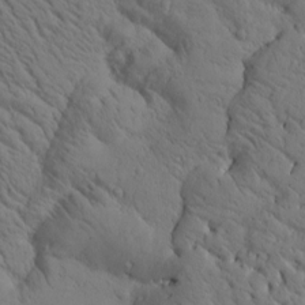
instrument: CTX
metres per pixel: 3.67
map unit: Htu
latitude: 2.9136
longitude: 178.1983
